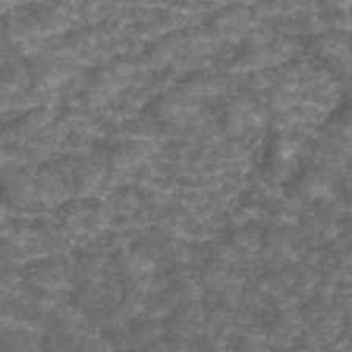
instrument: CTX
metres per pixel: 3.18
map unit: ANa
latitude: 44.4034
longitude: 29.8989
